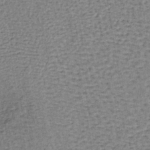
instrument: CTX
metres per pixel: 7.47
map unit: lHb
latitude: -40.0661
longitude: 62.5951
